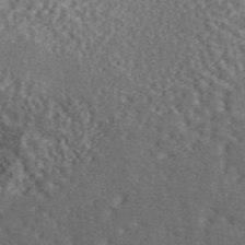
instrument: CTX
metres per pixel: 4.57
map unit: ANa
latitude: 45.7072
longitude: 45.8045
